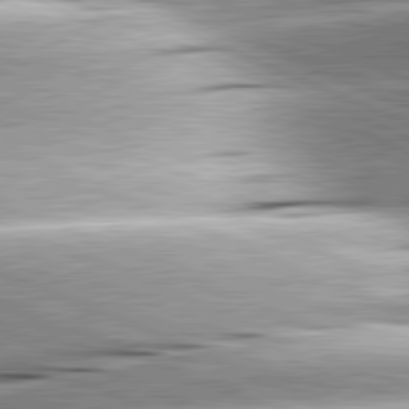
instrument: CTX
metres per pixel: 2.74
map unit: lApd
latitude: 81.9150
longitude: -167.2159
